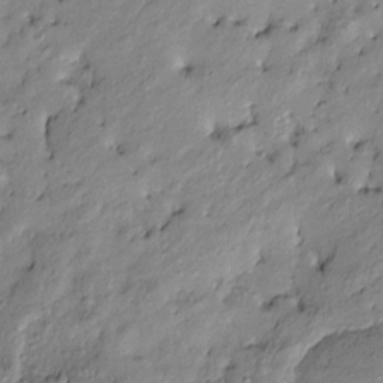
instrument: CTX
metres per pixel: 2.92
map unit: Htu
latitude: -9.5210
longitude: 176.8030
